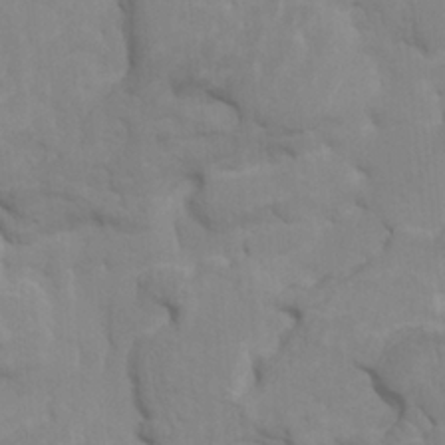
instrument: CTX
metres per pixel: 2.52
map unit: HNhu
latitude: 4.4034
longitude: -3.0836
